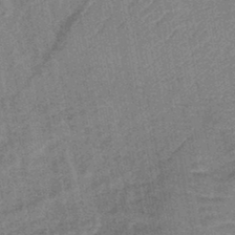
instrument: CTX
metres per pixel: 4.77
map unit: lHb
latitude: -43.2753
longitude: 80.0850
